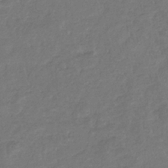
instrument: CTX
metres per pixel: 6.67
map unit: eHb
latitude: -34.4440
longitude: 75.7100
